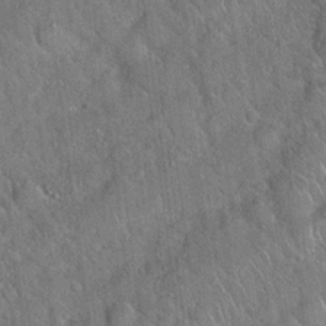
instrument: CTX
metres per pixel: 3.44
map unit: Hto
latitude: 19.0458
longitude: -52.5168
